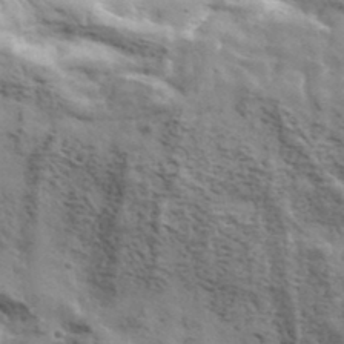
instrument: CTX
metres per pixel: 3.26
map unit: lHvf
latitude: 37.6316
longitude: -88.5735
